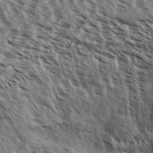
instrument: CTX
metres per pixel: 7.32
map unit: Aa
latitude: 32.8758
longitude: -137.9528
